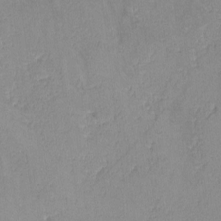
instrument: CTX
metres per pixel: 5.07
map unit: lHvf
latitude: -14.2173
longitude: -102.3656
